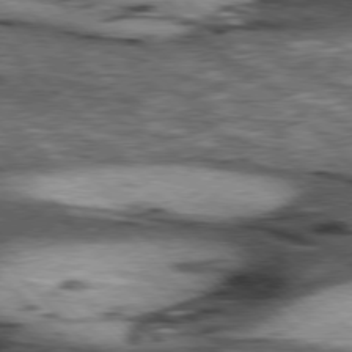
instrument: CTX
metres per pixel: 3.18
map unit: lApd
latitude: 77.0836
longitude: -50.1388
